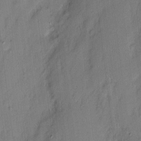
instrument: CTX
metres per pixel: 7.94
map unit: eHh
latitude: 3.4048
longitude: -77.0269
